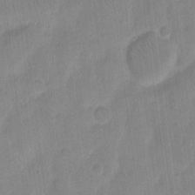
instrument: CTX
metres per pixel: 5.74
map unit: eHh
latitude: 10.1200
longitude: -65.9717
